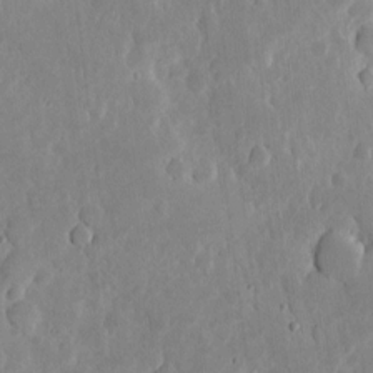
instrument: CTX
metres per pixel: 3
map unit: eHh
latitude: 5.8961
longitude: -70.3656
